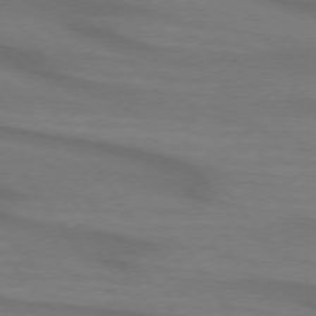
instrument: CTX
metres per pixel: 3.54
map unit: lApd
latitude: 74.0822
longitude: -63.7072
